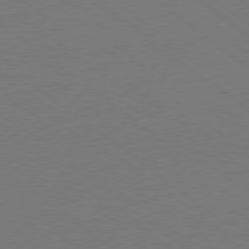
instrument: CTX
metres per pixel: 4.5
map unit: Ap
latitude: -79.0864
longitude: -98.8757
